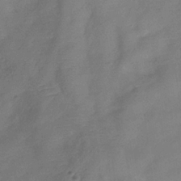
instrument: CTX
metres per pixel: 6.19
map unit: Hve
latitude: -33.1431
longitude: 92.5574
